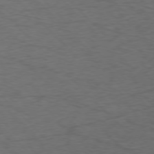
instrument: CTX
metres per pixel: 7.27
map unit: Ap
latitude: -77.1431
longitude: -85.6883
